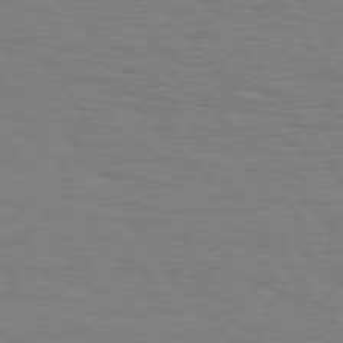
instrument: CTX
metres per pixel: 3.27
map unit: Hpe
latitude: 74.8758
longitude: -138.5168
